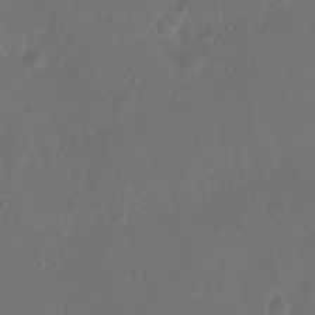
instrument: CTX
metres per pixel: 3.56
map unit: Nhu
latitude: 21.4616
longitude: -72.4979
